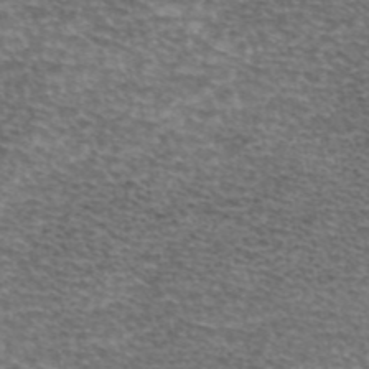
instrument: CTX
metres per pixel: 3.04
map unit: eAb
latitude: 45.2348
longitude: 103.0298
